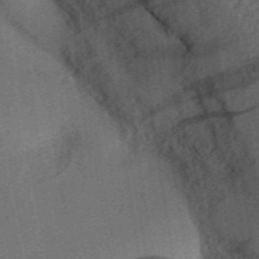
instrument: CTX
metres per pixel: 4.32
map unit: Aa
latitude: 31.9528
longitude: -142.2334
